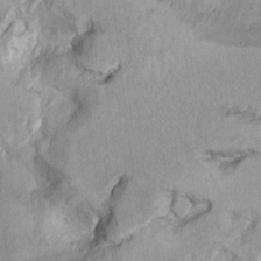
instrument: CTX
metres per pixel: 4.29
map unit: Ht
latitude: 9.2159
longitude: -31.8206
